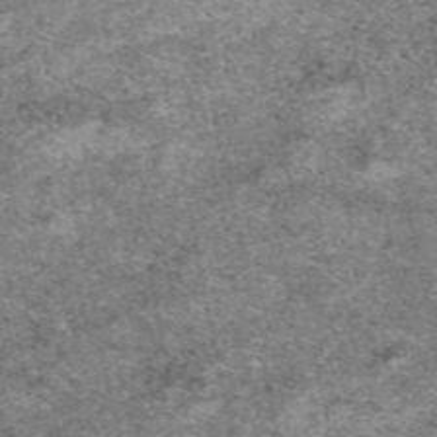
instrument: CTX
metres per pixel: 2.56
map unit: eAb
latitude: 50.1200
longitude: 109.5966
